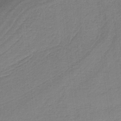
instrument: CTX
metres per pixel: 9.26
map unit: HNb
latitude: -36.8219
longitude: 56.6140
